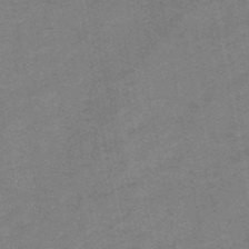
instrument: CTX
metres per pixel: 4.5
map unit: HNb
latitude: -45.9556
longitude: -37.2915
